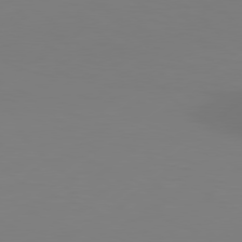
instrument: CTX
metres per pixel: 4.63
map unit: Hpe
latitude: 78.2145
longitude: -129.1781
